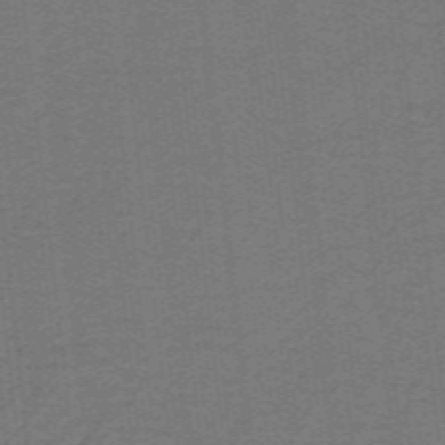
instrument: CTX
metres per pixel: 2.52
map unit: lHb
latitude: -42.1794
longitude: 54.3306
